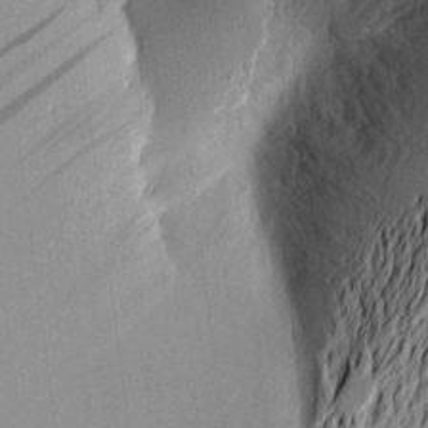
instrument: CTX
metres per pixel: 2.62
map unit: Aa
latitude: 16.4601
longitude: -148.1011
